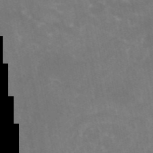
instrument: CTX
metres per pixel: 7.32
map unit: eAb
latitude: 46.4412
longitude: 124.2173
